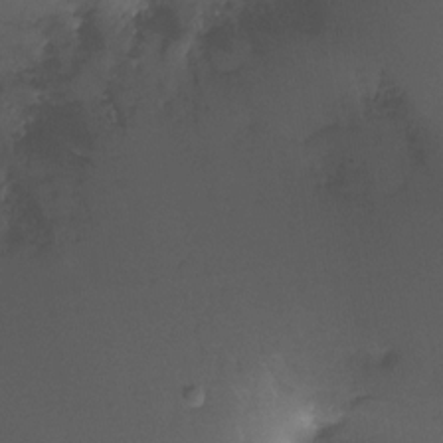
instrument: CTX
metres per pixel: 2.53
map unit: Ht
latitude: -12.3117
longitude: -45.2348
